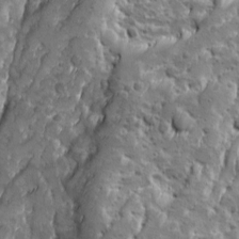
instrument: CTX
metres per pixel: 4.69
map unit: Ave
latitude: 10.1956
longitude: -105.1404
